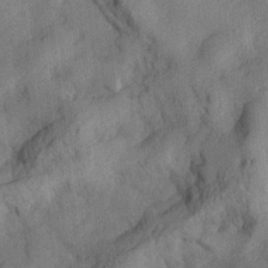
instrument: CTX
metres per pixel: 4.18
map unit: lHvf
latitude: 23.9339
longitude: 143.0675
